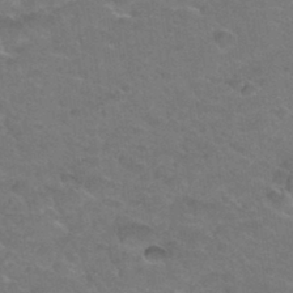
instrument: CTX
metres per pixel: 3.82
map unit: Hto
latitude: 34.6679
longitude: -49.6883
